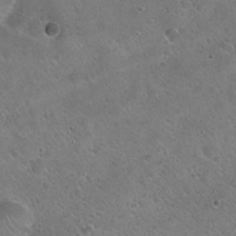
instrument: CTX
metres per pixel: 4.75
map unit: Hto
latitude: 21.5560
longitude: -54.4601
